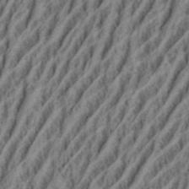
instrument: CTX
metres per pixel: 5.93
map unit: eHh
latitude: 34.8380
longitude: -137.5182
